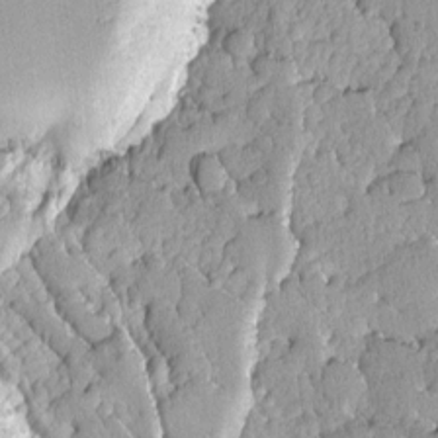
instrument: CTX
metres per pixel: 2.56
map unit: Ave
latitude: -8.8219
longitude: -116.5546
